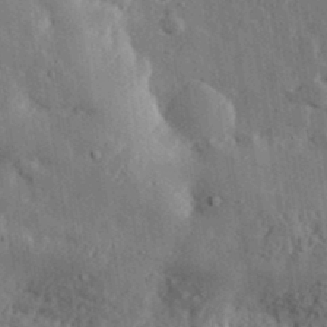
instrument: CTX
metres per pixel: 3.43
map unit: lHvf
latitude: 32.7246
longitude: -82.9135
